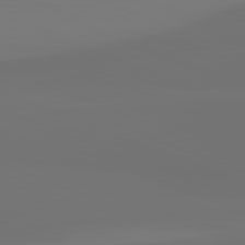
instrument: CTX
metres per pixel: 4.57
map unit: lApd
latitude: 82.0822
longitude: 155.1809
